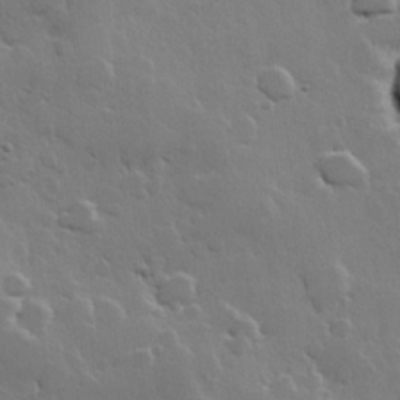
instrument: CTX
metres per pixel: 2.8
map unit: Hve
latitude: 22.7624
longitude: 149.0865
